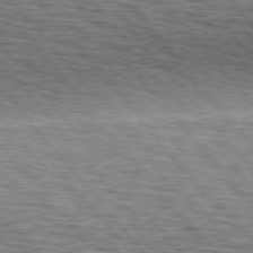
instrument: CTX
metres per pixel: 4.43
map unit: lApd
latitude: 76.2522
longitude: -73.9151
